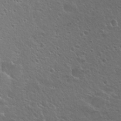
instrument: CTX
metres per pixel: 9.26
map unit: Hto
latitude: 23.9339
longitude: -50.5734
